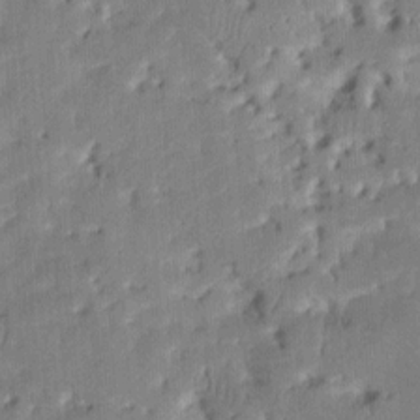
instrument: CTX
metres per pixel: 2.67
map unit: eHh
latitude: 8.5546
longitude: -73.5183
